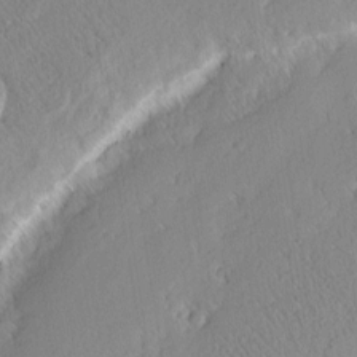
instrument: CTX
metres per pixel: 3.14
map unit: eHh
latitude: 2.5545
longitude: -77.3292
